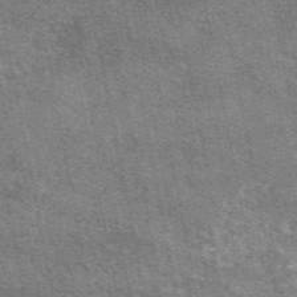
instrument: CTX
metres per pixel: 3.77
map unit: eAb
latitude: 49.0269
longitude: 116.5762
